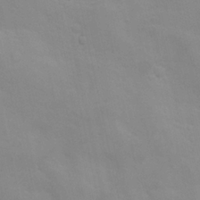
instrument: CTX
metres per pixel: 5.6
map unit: Nhu
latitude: 10.4223
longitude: -24.7435
